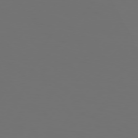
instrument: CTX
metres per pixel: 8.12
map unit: Hpe
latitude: 74.2523
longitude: -130.3846
